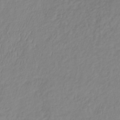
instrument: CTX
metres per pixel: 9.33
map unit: lHb
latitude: -36.3684
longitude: 69.4832
